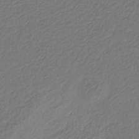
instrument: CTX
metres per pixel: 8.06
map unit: eHb
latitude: -29.7478
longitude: 67.3887
